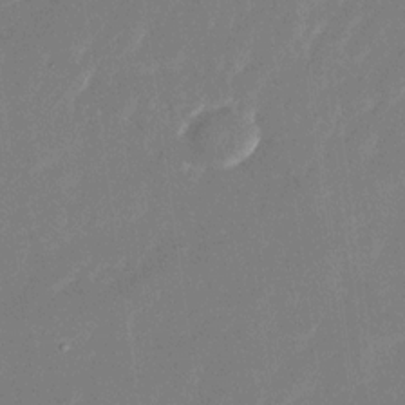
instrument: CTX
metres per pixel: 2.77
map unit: Nhu
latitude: -28.5952
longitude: -75.0270
